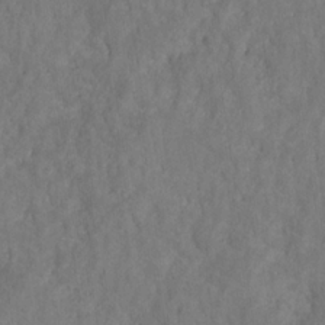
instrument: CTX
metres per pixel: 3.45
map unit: HNhu
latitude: -28.7085
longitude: 73.3132
